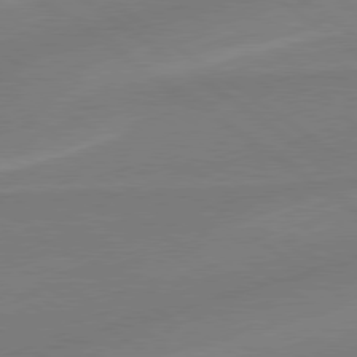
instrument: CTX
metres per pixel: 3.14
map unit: lApd
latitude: 78.8947
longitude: -142.5924
